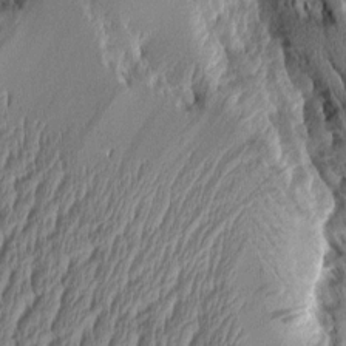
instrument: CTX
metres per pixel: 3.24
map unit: Aa
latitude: 8.3090
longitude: -129.4048
